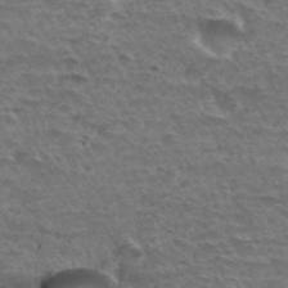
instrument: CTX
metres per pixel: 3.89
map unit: Hto
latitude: 34.4223
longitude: -45.0458
